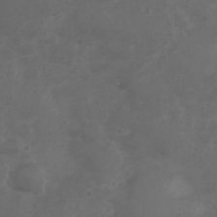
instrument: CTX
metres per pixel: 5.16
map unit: Nhu
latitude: 3.1403
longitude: -15.0270
